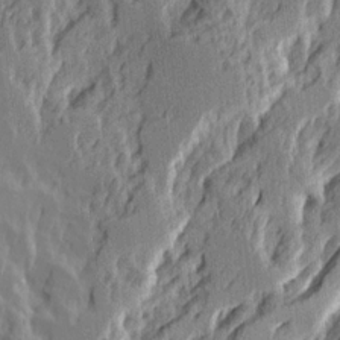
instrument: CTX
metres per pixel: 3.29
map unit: Ave
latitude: 15.4994
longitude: -137.6505
